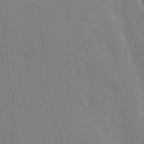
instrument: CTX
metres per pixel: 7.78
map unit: Ave
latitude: 21.2348
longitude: -134.3845
